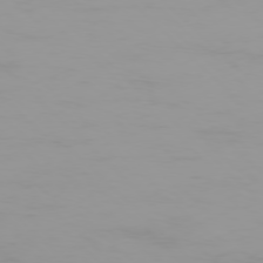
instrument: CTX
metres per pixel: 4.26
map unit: Ap
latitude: -77.6344
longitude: -72.5735
